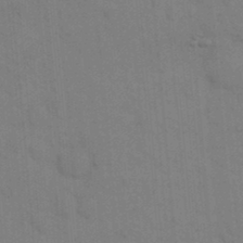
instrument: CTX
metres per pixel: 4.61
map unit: eHh
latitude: 18.6301
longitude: -64.2522
